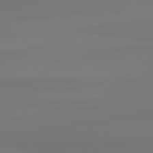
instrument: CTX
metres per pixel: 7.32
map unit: lApd
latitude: 81.5938
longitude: -176.1766
